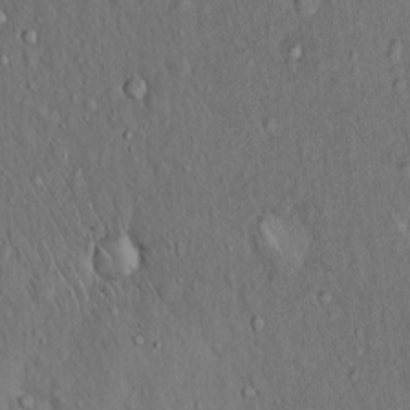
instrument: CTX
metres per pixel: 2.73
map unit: Hto
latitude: 15.4994
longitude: -59.4993
